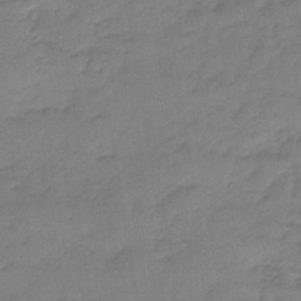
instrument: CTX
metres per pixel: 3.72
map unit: lHb
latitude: -42.5384
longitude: 58.9919
